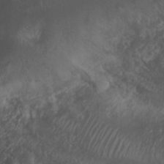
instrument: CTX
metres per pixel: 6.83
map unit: Nhu
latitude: 7.3482
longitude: -21.3859
